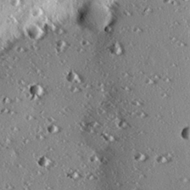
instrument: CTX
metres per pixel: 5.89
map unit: eHh
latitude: 22.2711
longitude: -90.1389
